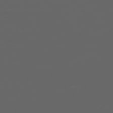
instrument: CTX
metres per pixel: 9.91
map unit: Ap
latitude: -76.2739
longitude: -75.9528
